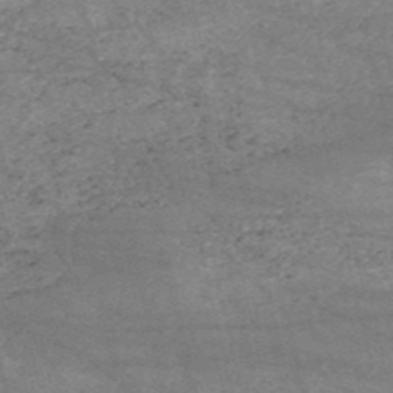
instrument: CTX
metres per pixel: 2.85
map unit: HNb
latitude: -53.5021
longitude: -38.8758
